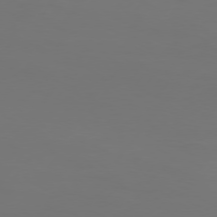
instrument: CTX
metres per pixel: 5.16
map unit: Hpe
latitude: 75.3671
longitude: -130.1011
